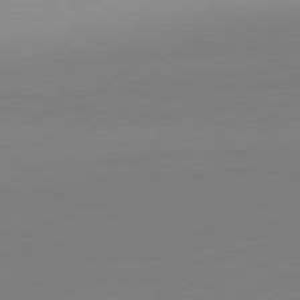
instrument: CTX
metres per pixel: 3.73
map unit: Ap
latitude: -79.3698
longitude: -97.9906
